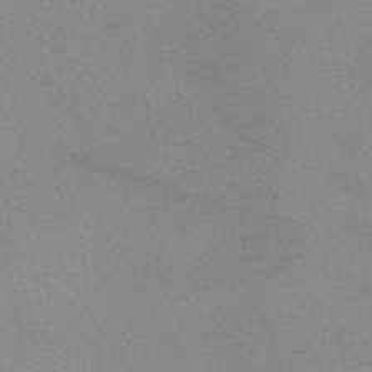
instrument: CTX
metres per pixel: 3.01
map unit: eAb
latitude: 49.3671
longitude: 106.6141
